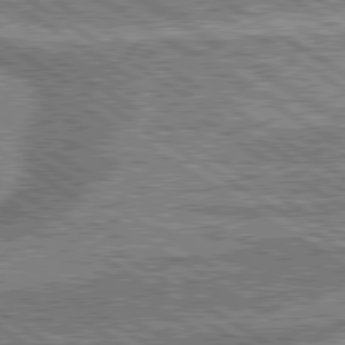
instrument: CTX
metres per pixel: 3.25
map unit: lApd
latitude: 80.2333
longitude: 173.0486
